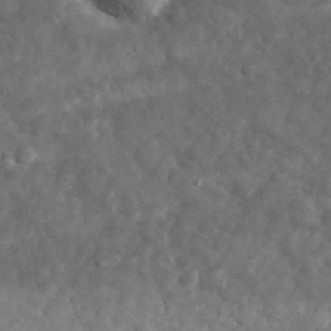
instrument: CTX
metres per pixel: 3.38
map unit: lHvf
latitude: 35.4237
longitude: -86.4034
